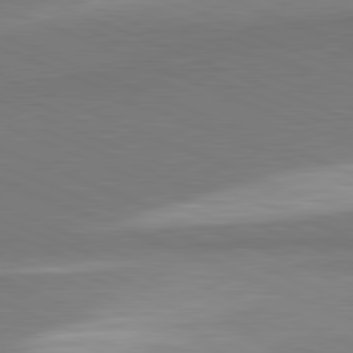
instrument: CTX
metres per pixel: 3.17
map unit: lApd
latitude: 81.8394
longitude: 160.4062
